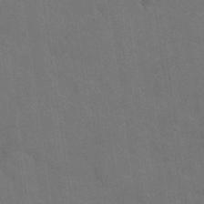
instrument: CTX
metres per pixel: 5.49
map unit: Nhu
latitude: 24.6868
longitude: -51.7638
